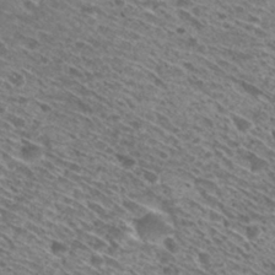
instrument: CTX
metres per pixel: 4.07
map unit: Hto
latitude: 30.2523
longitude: -45.8205
